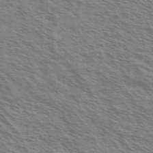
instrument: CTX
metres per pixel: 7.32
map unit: Ave
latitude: 37.3482
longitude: -110.9703
